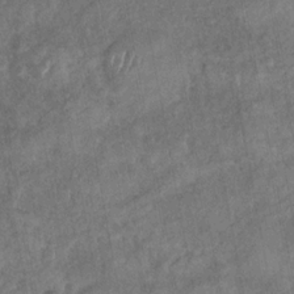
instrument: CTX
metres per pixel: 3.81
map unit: Nhu
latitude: -30.9730
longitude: -61.2348
